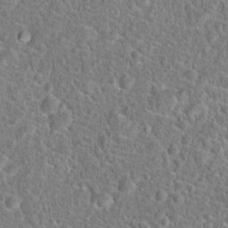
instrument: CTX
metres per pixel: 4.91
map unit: Hto
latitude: 19.1403
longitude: -43.0270
